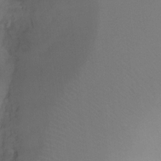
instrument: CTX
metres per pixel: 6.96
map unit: Ht
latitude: -9.5966
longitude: -34.4223
